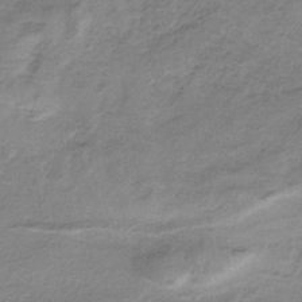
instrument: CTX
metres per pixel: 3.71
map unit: HNb
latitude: -33.3321
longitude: 58.2928
